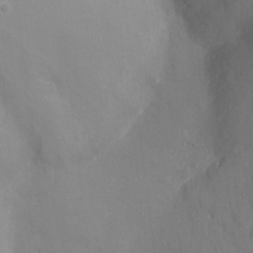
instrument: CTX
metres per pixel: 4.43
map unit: Nhu
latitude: -8.7085
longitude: -47.8962
